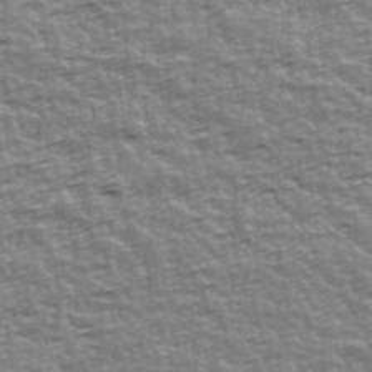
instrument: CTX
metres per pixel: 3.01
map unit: Ave
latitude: 42.1389
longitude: -112.9703
